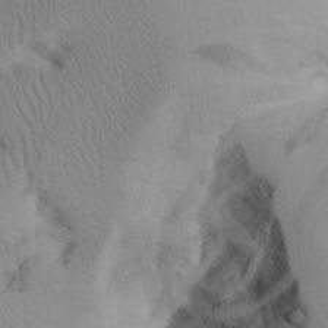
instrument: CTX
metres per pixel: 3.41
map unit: Aa
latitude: 25.9717
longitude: -132.4790
